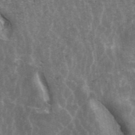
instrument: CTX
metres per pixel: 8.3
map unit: ANa
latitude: 42.9136
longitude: 16.2551
